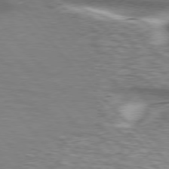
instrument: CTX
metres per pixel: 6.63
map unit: lApd
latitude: 76.1766
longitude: -58.7813
